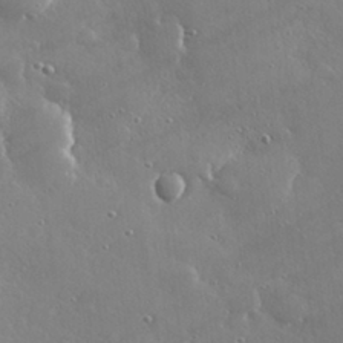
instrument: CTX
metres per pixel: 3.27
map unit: Hve
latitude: 28.9513
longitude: -91.9339
